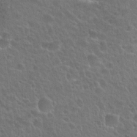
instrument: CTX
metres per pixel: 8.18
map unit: Nhu
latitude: 25.8583
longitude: -50.4034
